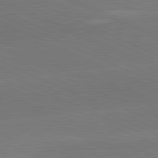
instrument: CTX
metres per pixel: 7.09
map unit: lApd
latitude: 81.8394
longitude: -154.7246
